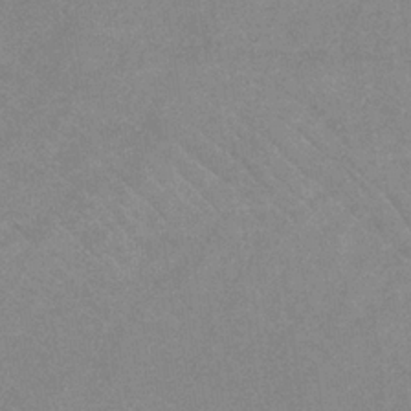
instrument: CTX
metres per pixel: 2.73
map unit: eHb
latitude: -32.6519
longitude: 68.0661
